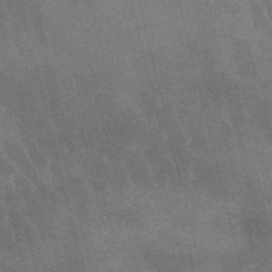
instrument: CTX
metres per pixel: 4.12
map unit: lHb
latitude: -48.4440
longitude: 76.3684
